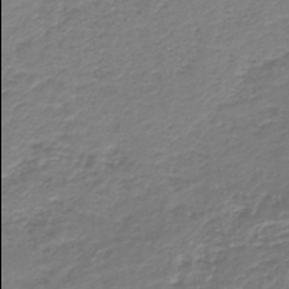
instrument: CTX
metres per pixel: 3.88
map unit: HNb
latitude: -42.1605
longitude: 50.0094
